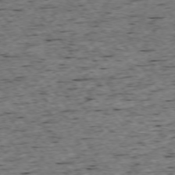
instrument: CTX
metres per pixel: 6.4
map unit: Ap
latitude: -74.7275
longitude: -87.2537
